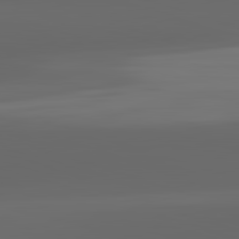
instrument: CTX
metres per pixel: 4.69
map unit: lApd
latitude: 82.9702
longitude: -132.2900
